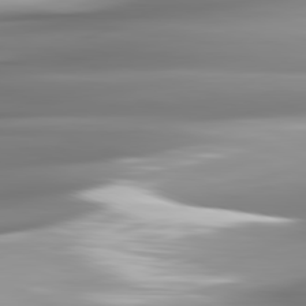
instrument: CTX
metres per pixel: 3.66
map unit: lApd
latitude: 81.7450
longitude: -143.3104
